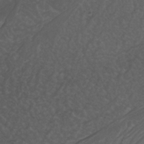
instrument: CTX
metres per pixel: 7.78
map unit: Nhu
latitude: 22.6679
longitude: -65.7827
